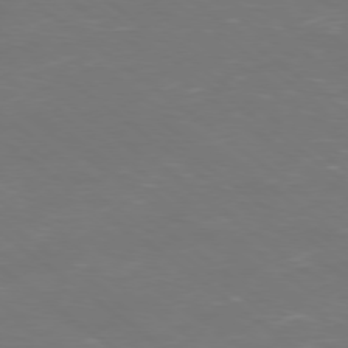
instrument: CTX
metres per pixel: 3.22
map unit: Ap
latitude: -78.9541
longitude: -62.2712
